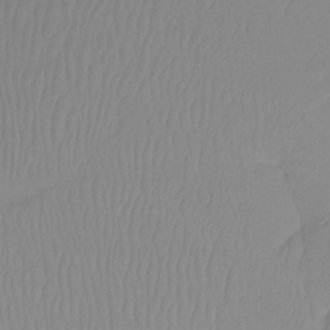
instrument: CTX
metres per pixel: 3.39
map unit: Ht
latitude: -12.3306
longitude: -47.1970
